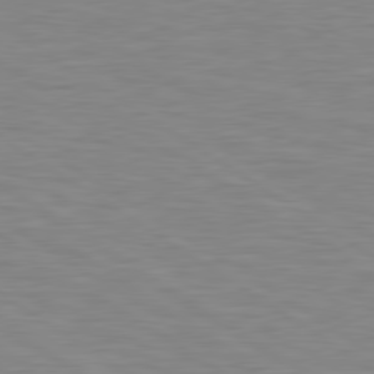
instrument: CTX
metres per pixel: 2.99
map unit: Hpe
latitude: 79.4238
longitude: -127.9906
